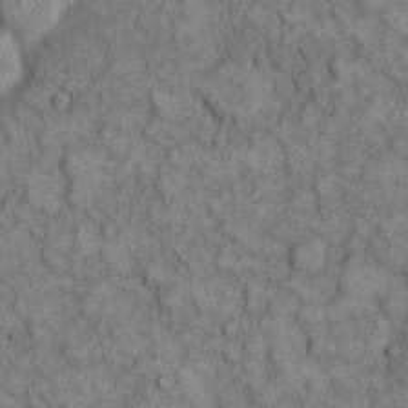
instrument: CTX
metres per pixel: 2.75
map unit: eHh
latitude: 12.8002
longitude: -64.6301
